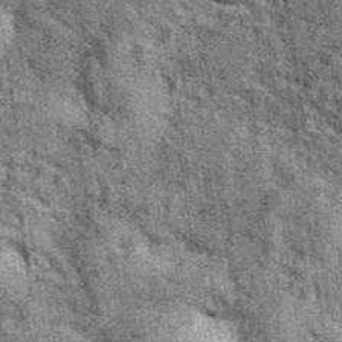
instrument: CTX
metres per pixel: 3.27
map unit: eAb
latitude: 39.6316
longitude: 107.6155
